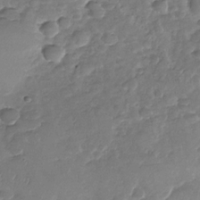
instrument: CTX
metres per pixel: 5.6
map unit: Nhu
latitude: -30.5573
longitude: -59.9717
